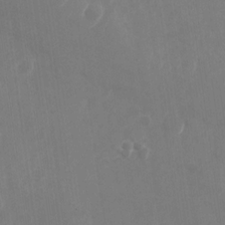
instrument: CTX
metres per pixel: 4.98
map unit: Nhu
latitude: -28.0850
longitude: -68.5168
